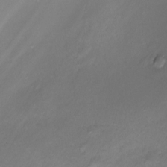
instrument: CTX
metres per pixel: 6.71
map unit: Nhu
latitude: -12.3684
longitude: -68.2334
